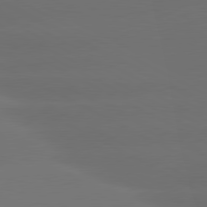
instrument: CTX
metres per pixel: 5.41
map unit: lApd
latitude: 80.4034
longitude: -145.8583
